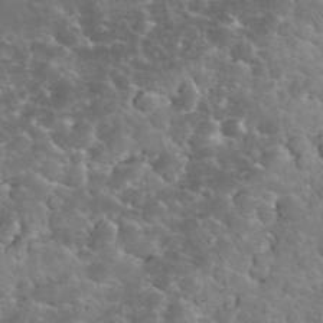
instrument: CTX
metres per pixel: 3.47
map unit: eHh
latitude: 34.9891
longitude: -65.1403
